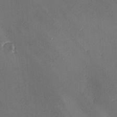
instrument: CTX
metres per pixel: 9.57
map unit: Ave
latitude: -8.1228
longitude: -121.9339
